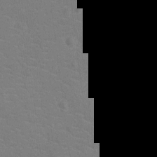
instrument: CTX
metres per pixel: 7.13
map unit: Ht
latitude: -12.4062
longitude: -25.1592
